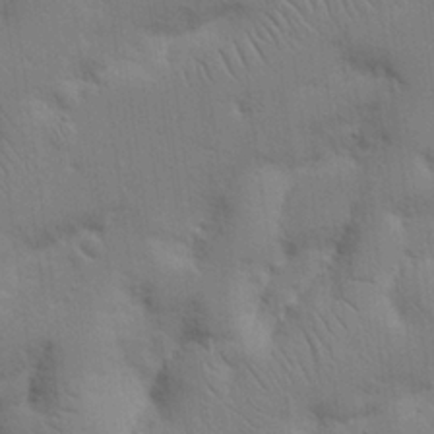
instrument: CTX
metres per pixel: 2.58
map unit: Nhu
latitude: 17.8961
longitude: -75.2348
